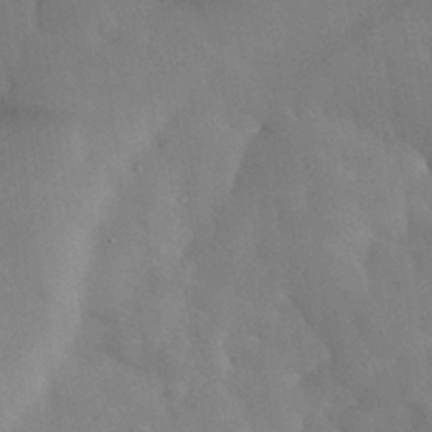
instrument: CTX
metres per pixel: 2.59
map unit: eHh
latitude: 31.1592
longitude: -72.3846
